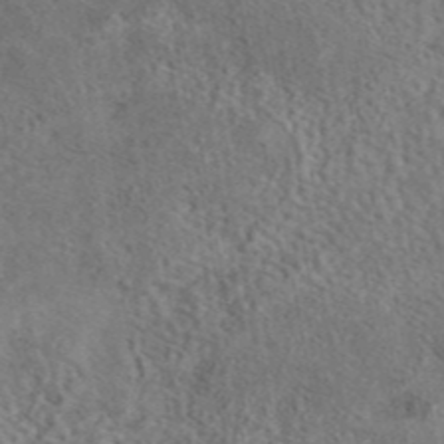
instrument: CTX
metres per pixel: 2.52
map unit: eAb
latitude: 43.5182
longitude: 109.2754
